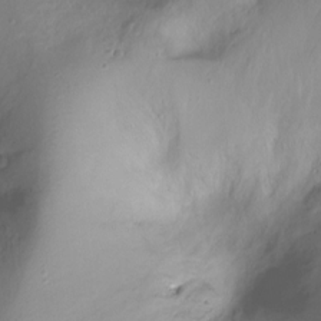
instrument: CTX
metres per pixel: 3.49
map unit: Ht
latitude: -10.4440
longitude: -40.0255
